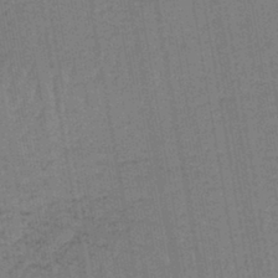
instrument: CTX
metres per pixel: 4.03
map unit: lHb
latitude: -42.5762
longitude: 62.9541
